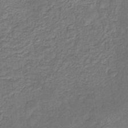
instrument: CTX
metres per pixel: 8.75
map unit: eHb
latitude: -32.3873
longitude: 73.1620
